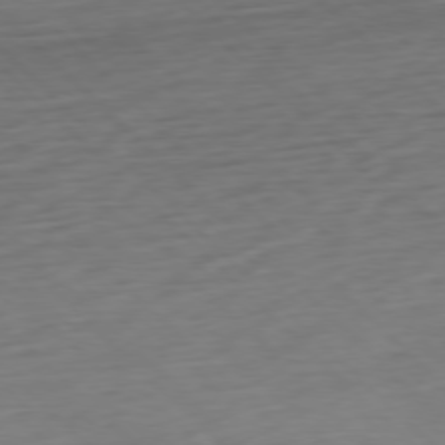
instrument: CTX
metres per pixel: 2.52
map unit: Hpe
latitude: -77.6911
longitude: 13.1431
